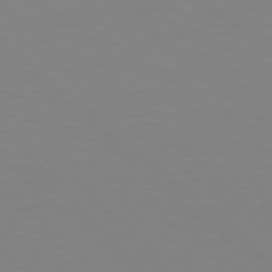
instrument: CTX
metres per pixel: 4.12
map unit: Hpe
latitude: 77.8772
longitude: -174.5735
